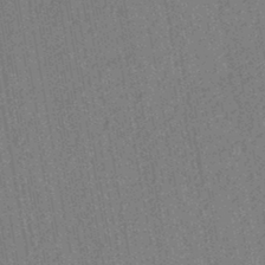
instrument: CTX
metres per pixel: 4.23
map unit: HNb
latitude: -44.2740
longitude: -37.8206
